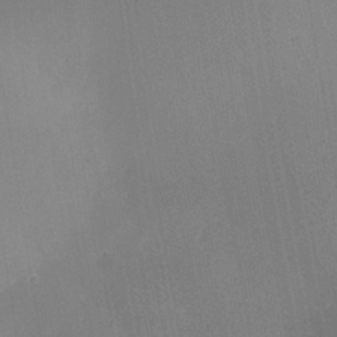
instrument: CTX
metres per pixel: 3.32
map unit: Nhe
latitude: -38.2929
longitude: -119.4993
